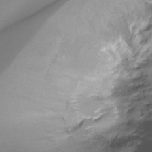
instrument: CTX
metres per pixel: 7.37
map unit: Htu
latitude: -14.6519
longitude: -45.1970
